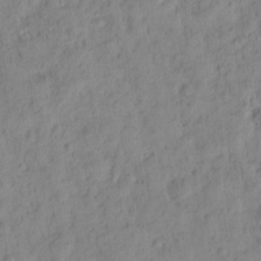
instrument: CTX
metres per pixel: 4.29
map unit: Htu
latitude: -4.1794
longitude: 173.9367
